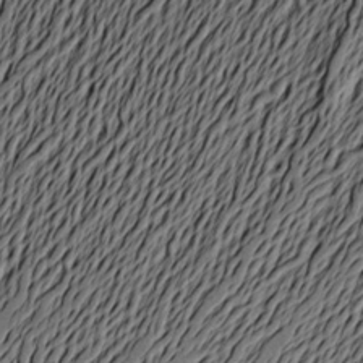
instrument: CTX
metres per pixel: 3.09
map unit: Aa
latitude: 19.1025
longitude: -143.1214
